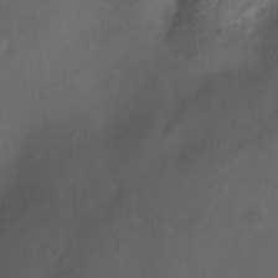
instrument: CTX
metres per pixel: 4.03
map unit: Nhu
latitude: -12.6519
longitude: -41.2914
